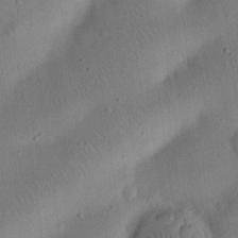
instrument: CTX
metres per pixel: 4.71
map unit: eHh
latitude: 25.1214
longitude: -69.4616
